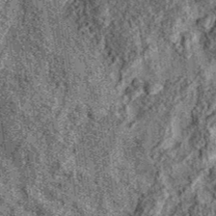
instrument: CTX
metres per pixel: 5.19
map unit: eAb
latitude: 36.7246
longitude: 108.0472
